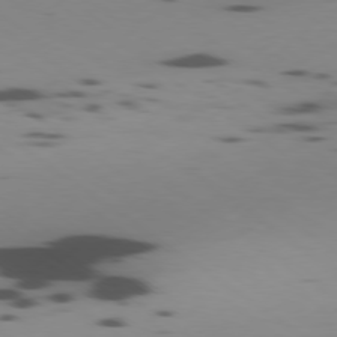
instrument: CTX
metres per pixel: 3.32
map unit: Ap
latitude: -79.2754
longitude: -62.5357
